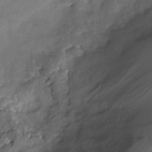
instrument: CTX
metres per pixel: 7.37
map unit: Nhe
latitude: -32.7464
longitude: -91.9717
